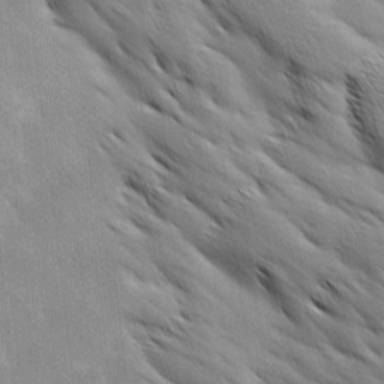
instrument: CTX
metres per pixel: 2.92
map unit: Ave
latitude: 12.1767
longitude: -106.2900
